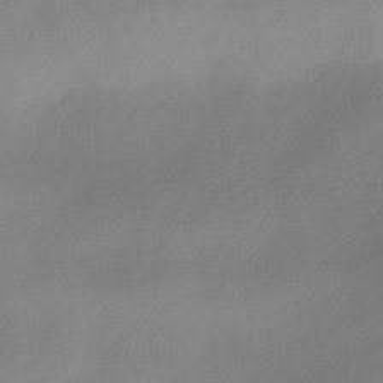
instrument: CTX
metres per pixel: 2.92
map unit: HNhu
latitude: -40.8597
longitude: 92.3873
